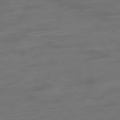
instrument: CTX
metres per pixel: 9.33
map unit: Ap
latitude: -79.7855
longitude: -64.6301
